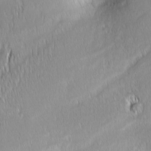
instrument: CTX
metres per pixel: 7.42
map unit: Aa
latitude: 8.1389
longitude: -131.3293
